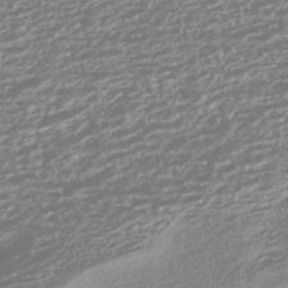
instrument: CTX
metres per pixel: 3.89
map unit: HNhu
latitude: -44.4629
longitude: 100.6329
